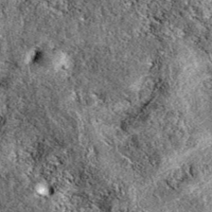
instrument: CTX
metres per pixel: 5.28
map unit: eAb
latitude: 38.5735
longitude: 111.4265
